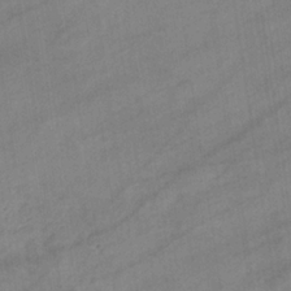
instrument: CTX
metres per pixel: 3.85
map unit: lHb
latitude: -33.5210
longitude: 71.7289
